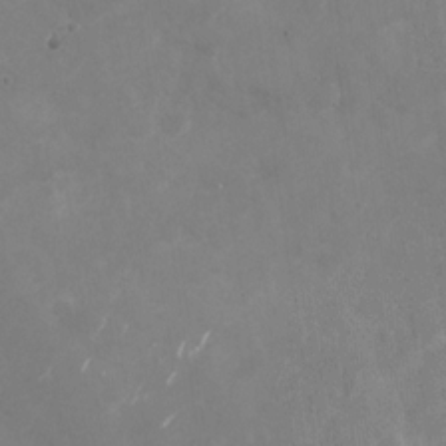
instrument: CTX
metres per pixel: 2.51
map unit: Nhu
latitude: -28.7085
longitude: -76.6679
